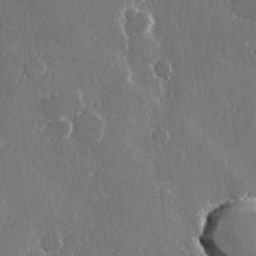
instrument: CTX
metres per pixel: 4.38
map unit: Hve
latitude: 22.6301
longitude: 147.8233
